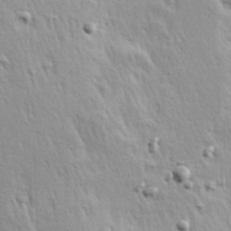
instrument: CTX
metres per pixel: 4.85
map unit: Hve
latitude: 23.3482
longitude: -97.0836
